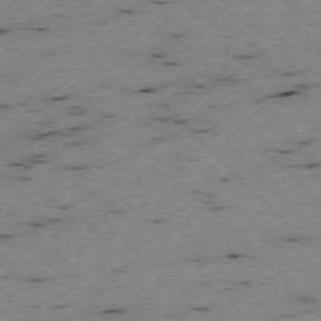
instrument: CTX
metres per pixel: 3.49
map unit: Ap
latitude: -77.1242
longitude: -60.0633
